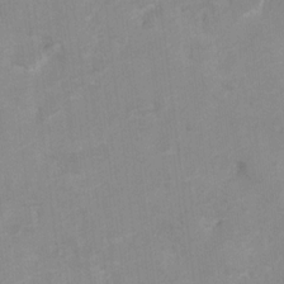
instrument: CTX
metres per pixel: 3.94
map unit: Hto
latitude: 7.6694
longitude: -34.9891
